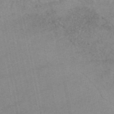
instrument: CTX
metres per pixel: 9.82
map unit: eAb
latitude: 49.1403
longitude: 103.6911
